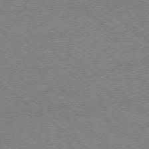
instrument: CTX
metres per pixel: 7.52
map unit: Ap
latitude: -78.2361
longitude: -83.3859
